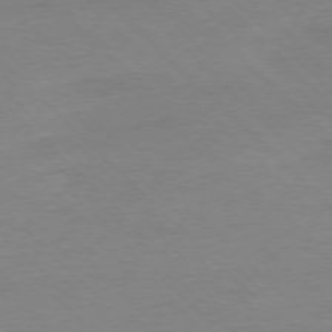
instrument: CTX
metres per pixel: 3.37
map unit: Ap
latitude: -77.7667
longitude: -87.1781
